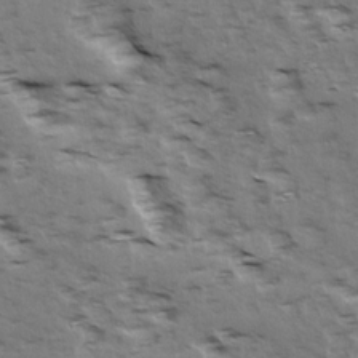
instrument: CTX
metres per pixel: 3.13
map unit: Ave
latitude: 15.3293
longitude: -103.8205
